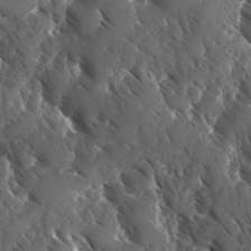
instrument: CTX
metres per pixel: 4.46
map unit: Ave
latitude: -10.6519
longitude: -118.8569
